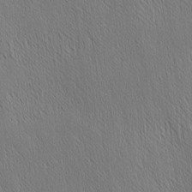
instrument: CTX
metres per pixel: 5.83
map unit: Nhu
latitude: -3.9178
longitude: -151.0269
